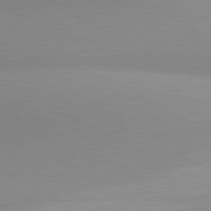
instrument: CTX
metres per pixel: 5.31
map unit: lApd
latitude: 80.8191
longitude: 134.4818
